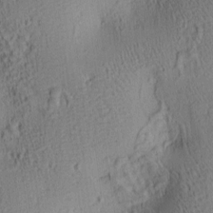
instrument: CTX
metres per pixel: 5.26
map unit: lAa
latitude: 6.4412
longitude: -114.7435
